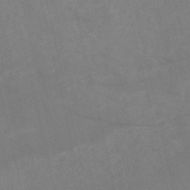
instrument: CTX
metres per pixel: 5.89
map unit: HNb
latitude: -53.4265
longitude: -47.8395
